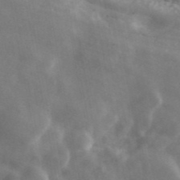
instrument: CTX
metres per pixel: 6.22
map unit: ANa
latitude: 43.6505
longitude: 47.3320
